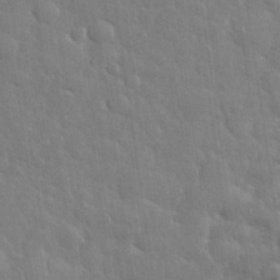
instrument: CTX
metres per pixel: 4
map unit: eHh
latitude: 35.3859
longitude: -61.2915
